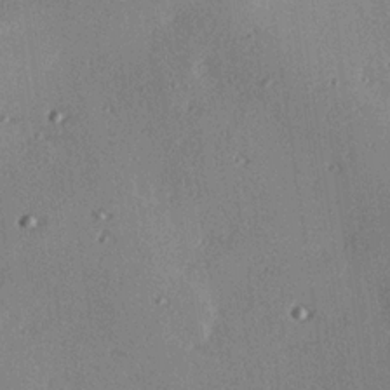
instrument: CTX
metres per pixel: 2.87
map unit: eHh
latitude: 23.3671
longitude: -90.2900
